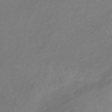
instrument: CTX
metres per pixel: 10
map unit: HNb
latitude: -31.3698
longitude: 63.7477
